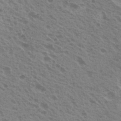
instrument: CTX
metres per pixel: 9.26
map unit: Nhu
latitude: 20.1011
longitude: -30.8002
